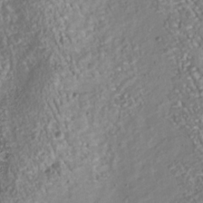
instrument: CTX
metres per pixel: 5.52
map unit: Nhu
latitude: -38.7652
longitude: -80.8758
